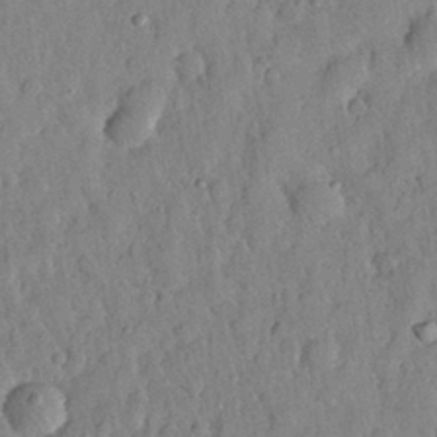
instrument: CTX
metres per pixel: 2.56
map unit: eHh
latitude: 27.2348
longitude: -75.9150
